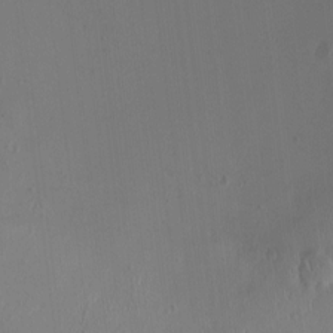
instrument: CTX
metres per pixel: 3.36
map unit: HNhu
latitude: -0.8219
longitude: -8.3090
